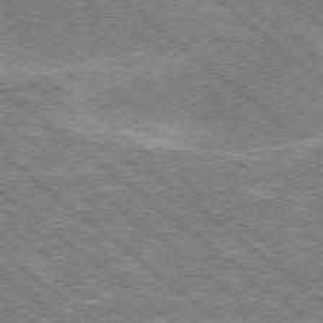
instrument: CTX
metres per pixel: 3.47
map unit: lApd
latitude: 78.8758
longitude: -158.0444
